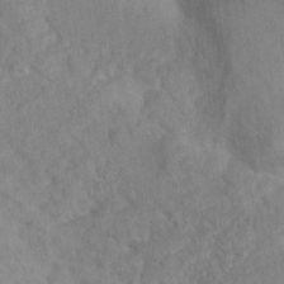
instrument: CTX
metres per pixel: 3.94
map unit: Nhu
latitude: 11.9339
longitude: -27.6505
